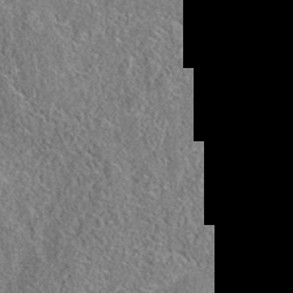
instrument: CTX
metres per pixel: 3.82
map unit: eAb
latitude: 35.9906
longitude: 112.5196
